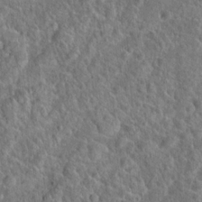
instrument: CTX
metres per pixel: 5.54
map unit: Hto
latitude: 18.8569
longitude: -43.1214
